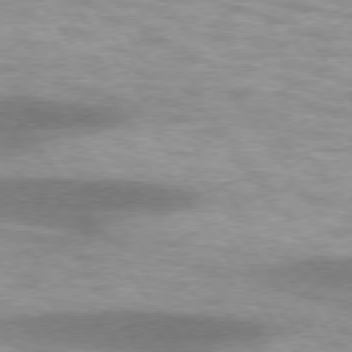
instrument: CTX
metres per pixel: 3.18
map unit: lApd
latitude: 75.0458
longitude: -49.1403
